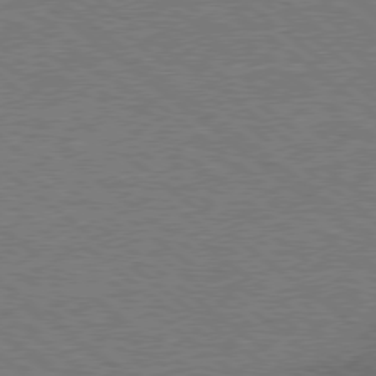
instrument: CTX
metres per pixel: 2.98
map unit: lApd
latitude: 77.2537
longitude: -58.4790
